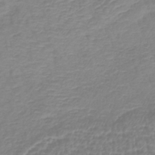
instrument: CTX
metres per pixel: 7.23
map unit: lHb
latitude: -41.1620
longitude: 76.7652
